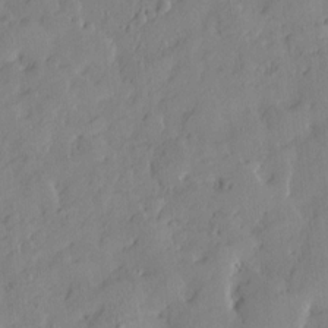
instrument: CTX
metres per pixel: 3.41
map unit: Htu
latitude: -8.0094
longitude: 176.0850
